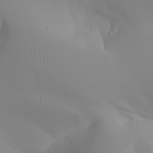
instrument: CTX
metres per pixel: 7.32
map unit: Aa
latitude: 24.8002
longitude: -127.3671
